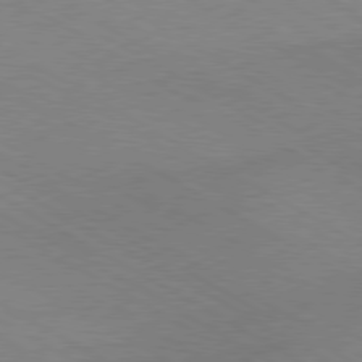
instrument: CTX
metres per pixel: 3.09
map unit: Hpe
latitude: -80.5385
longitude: 17.0109
